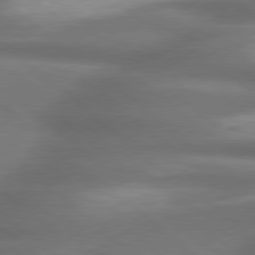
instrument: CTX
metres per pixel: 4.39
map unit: lApd
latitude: 79.3671
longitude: -117.8394
